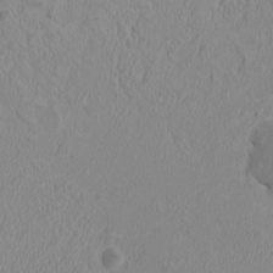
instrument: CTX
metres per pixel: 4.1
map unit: HNhu
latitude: 3.5371
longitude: -2.5168
